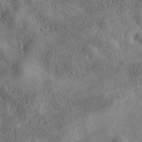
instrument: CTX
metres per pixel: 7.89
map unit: eAb
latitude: 40.4978
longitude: 107.6722
